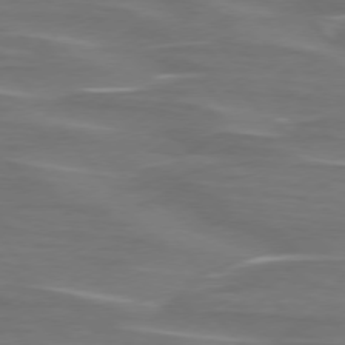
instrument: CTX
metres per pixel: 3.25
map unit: lApd
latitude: 75.4049
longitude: -80.2145
